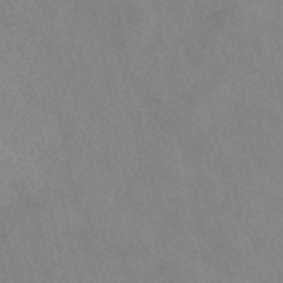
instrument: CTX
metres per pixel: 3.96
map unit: eAb
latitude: 49.6316
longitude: 117.1620
